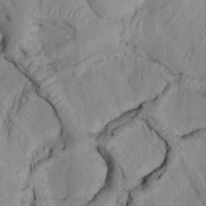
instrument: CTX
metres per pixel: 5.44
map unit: Htu
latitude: 2.3845
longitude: 148.7275
